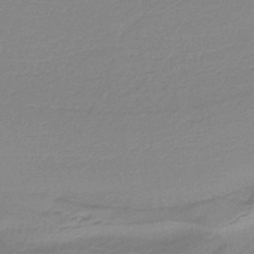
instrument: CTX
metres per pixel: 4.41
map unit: HNb
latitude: -37.0108
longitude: 55.2376
